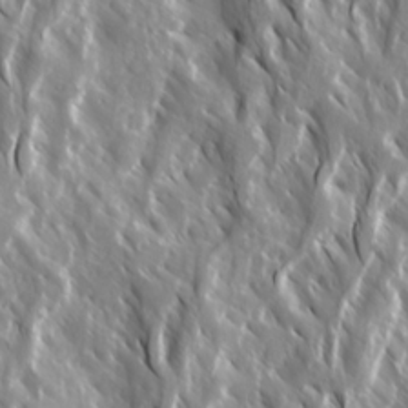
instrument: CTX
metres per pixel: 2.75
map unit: Ave
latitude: 15.1026
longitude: -132.8380
